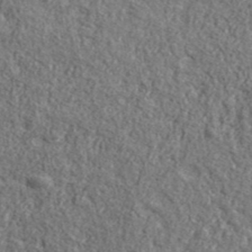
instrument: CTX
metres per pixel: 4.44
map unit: lHvf
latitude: 41.2348
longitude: -90.1011
